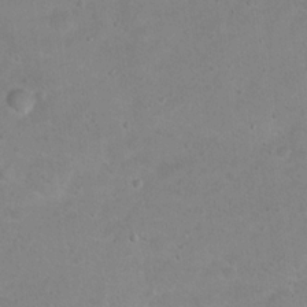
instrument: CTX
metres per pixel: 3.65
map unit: Hto
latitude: 16.1200
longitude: -37.4049
